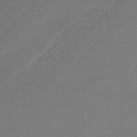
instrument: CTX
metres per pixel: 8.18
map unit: lHb
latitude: -39.6911
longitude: 70.8030
